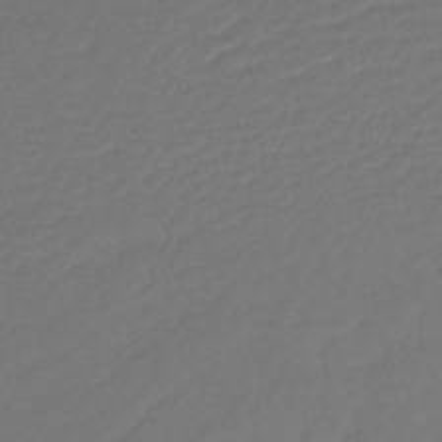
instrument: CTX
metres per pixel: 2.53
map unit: lHb
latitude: -42.9730
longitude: 76.8219
